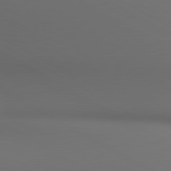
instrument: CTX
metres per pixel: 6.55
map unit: lApd
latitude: 80.6490
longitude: 136.8597
